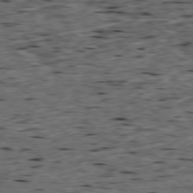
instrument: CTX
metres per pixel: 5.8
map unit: Ap
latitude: -79.4832
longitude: -90.6302
